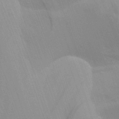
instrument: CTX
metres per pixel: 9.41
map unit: Ave
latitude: 15.4616
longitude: -129.6127
